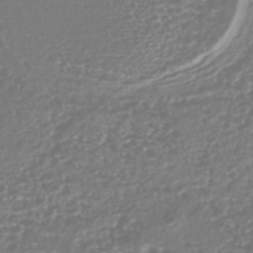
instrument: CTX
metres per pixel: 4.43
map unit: HNhu
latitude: -44.2928
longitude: 106.3684
